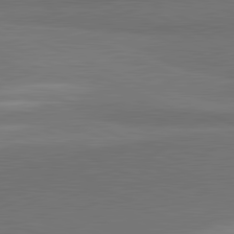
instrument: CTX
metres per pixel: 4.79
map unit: lApd
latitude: 81.8394
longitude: 156.6707
